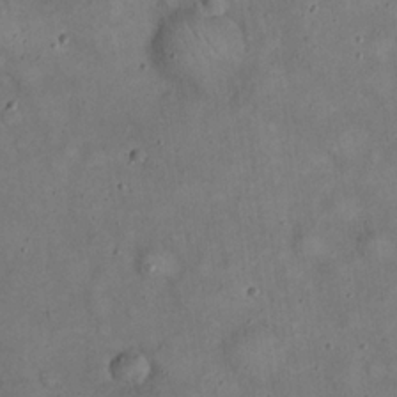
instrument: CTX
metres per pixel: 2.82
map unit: eHh
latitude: 20.5546
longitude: -59.8583
